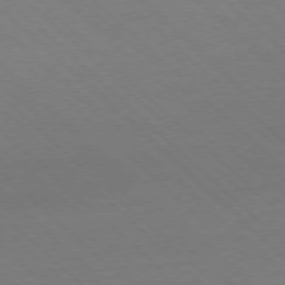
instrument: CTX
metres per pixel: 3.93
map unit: Ap
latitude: -77.7478
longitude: -85.1214
